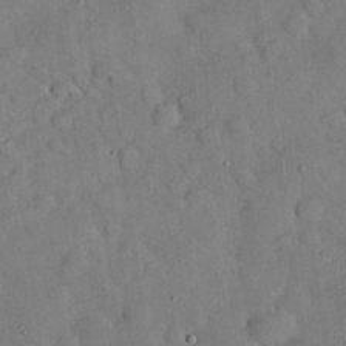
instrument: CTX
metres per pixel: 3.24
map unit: Nhu
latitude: 28.2333
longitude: -69.0837
